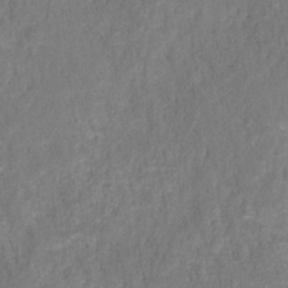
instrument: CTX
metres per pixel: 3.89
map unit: HNhu
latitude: -28.0472
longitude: 73.8233
